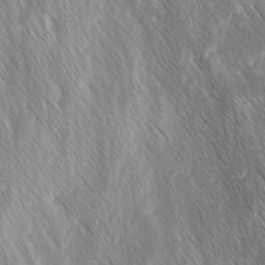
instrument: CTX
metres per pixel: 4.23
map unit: Ave
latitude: 9.0648
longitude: -104.8758
